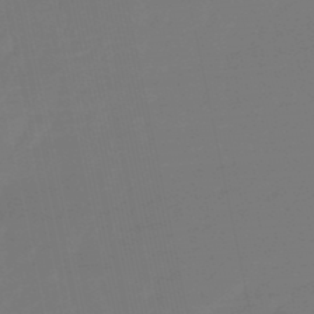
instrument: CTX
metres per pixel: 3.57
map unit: eHb
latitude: -50.0472
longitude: 78.0283
